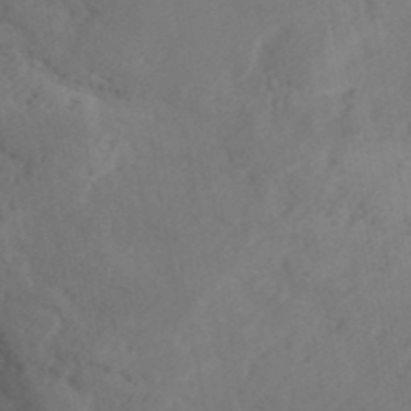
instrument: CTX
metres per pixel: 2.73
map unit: ANa
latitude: 41.5371
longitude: 52.8974
